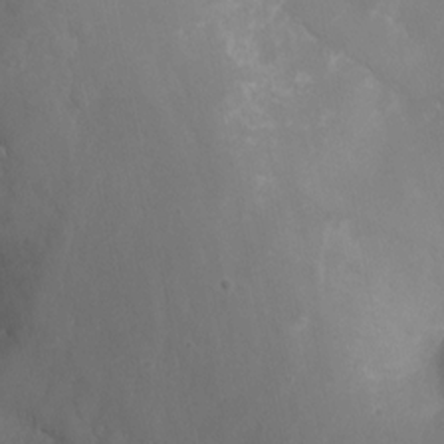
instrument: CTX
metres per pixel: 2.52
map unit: Nhu
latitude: -13.5021
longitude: -66.2333
